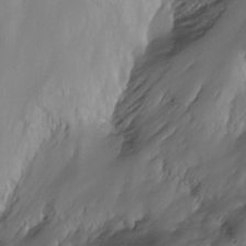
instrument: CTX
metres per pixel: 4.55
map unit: Aa
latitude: -13.4832
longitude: -66.8569
